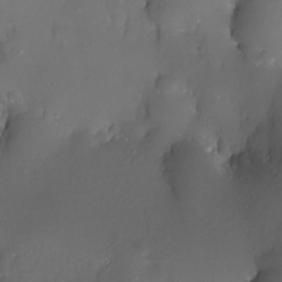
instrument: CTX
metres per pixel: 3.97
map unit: Nhe
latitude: -32.8975
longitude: -115.7260
